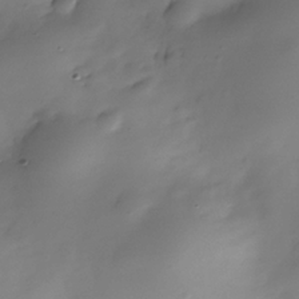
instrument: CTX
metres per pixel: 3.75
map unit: Nhe
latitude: -36.9352
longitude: -117.4426
